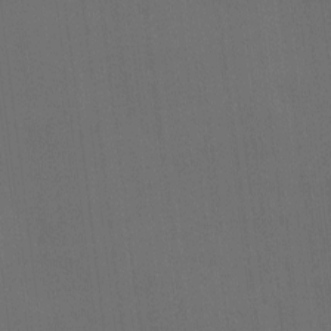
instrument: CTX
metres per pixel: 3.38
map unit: Ave
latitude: -6.8408
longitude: -122.2711
